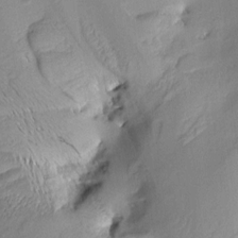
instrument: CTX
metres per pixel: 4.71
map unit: Aa
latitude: 8.9136
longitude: -142.4790
